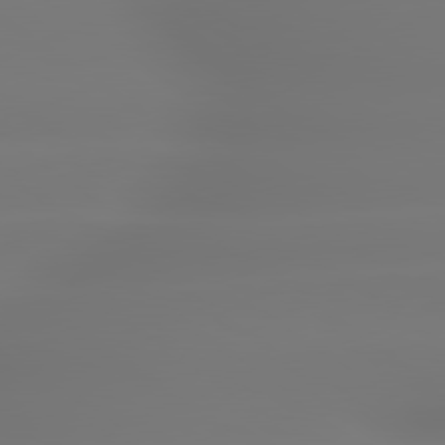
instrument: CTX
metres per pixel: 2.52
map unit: lApd
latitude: 79.4427
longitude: -136.4412
